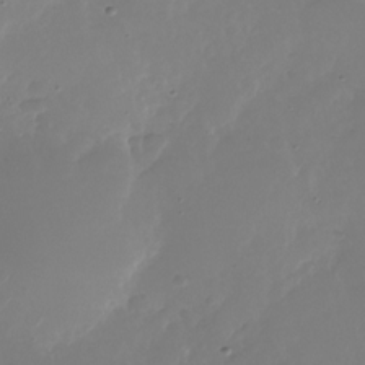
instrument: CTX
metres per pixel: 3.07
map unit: Nhu
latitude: -26.5006
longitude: -72.4790
